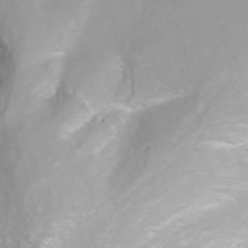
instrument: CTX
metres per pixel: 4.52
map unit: ANa
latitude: 40.1010
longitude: 23.2187
